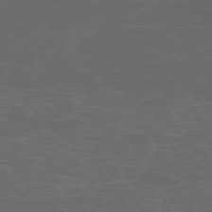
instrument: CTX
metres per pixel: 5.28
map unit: Ap
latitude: -77.8800
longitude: -75.8772
